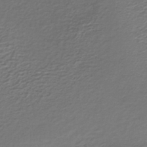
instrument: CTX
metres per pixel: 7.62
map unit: lHb
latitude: -34.8219
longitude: 61.1053
